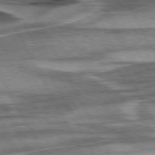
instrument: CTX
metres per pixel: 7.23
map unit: lApd
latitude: 75.6883
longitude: -59.2726
